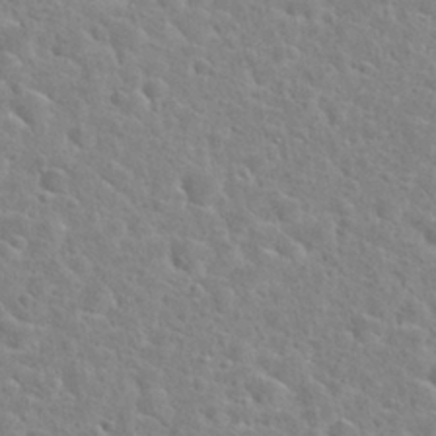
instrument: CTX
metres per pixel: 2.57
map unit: Hto
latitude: 24.8569
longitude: -47.9906
